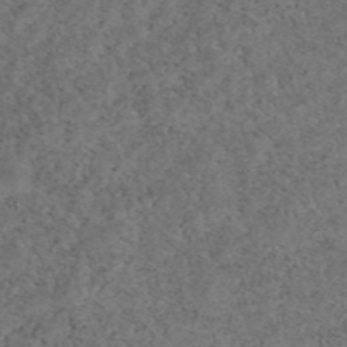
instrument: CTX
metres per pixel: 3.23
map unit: eAb
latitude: 46.8002
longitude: 118.4629
